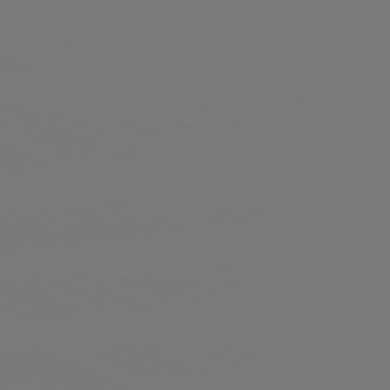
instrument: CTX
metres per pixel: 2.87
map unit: lApd
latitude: 80.9514
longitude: -148.5546
